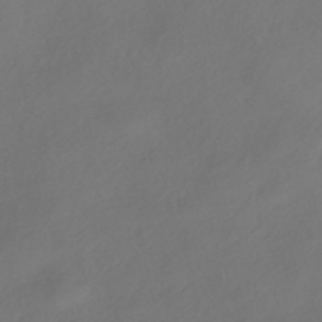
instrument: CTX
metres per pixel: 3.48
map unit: HNhu
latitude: -41.8422
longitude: 106.6330
